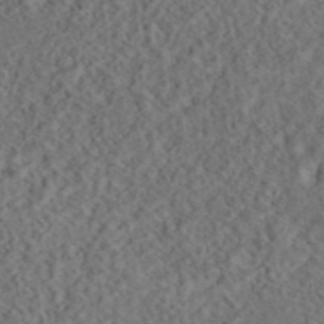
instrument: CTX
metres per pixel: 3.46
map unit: eAb
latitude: 43.6127
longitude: 116.2172
